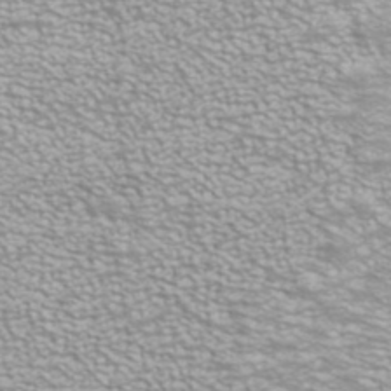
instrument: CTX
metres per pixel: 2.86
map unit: ANa
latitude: 39.9717
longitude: 23.0487
